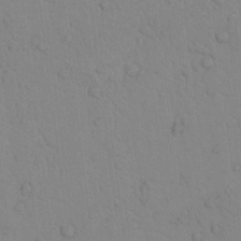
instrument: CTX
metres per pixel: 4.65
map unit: lAvf
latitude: 8.7813
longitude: 168.7274
